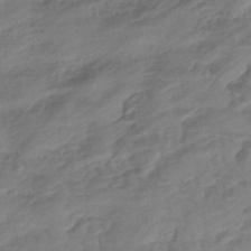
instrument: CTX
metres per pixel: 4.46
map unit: eHb
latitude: -43.8800
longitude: 85.7099
